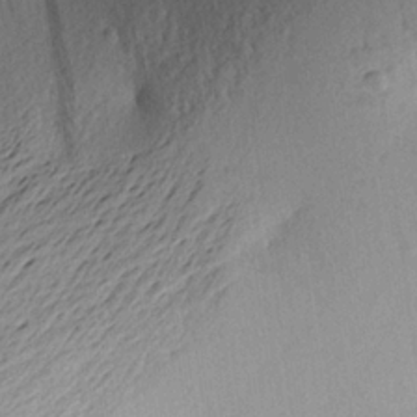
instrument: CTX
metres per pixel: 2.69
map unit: Aa
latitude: 23.4048
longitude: -150.1011
